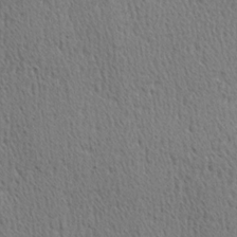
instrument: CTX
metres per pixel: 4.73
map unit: Hve
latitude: 3.0269
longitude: -124.7246
